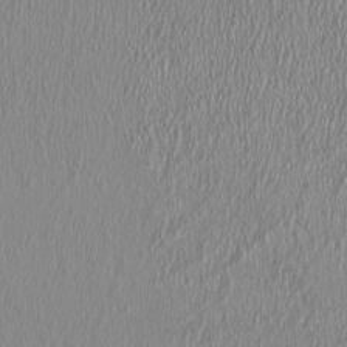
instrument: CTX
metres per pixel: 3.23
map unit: HNhu
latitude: -0.8597
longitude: 1.5777
